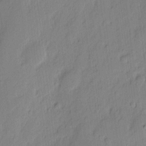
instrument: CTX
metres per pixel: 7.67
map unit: eHh
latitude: 3.0269
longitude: -77.2159
